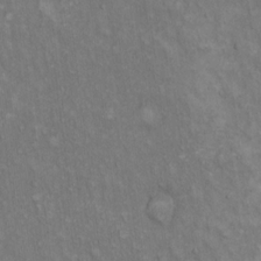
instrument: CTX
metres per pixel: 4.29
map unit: Hto
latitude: 14.9892
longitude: -60.7624
